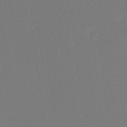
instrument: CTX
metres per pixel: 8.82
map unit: Nhu
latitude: -0.9164
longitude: -74.3656
